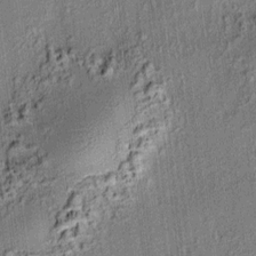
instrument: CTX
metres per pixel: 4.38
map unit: HNhu
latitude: 7.5749
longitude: 14.0661
